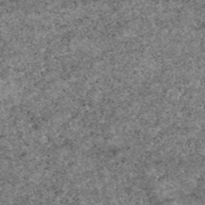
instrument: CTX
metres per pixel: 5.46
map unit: eAb
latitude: 49.4615
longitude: 108.0094
